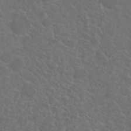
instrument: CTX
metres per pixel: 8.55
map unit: Hto
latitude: 19.6694
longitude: -36.7246
